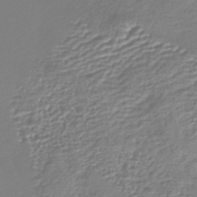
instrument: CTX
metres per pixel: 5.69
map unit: lHb
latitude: -42.5762
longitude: 75.8612
